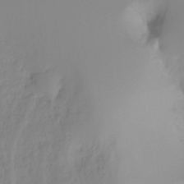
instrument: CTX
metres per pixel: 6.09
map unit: Hto
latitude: -8.1984
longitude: -50.0822
